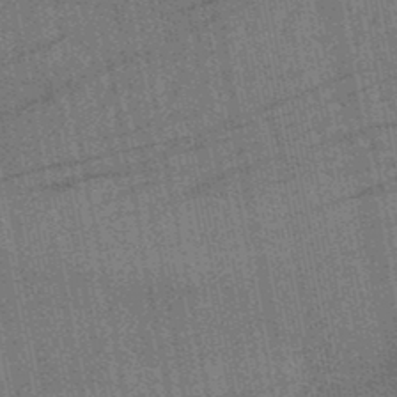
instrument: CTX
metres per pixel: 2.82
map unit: lHb
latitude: -47.9367
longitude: 75.8423
